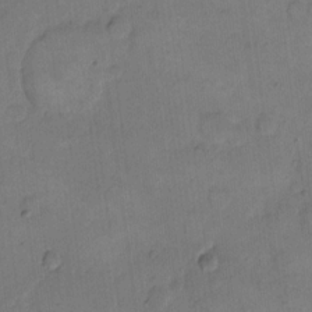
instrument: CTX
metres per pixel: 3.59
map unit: eHh
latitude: 14.4223
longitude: -66.0633
